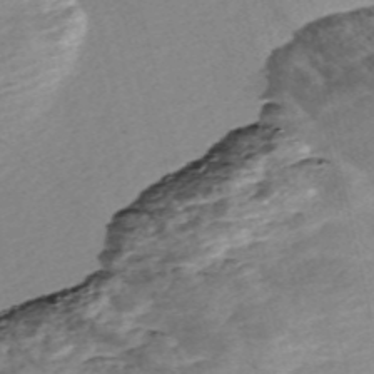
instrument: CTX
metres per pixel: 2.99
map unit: Nve
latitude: -57.0864
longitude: 54.1606
